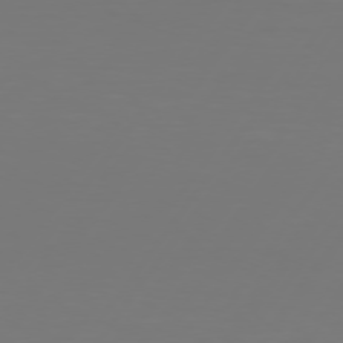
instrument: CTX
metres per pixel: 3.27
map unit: Hpe
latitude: 74.1578
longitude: -129.7072
